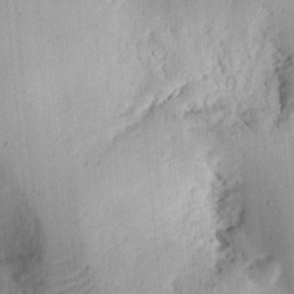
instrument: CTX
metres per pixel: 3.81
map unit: Ht
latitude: 12.1389
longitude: -74.2900
